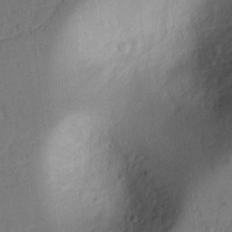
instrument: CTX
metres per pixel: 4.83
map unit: lAvf
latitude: 8.0822
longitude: 169.8044
